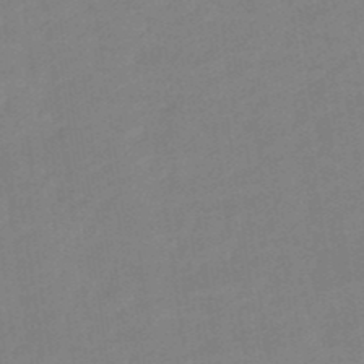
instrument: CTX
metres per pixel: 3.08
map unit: lHb
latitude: -49.7289
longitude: 81.4455
